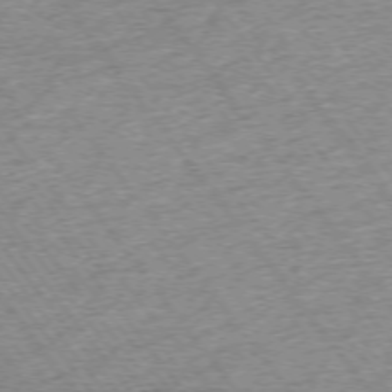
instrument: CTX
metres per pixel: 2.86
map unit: Ap
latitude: -74.7652
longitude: -88.3657
